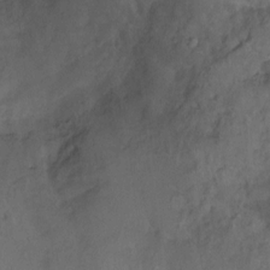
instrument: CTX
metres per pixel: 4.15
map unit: Hto
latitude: 6.5357
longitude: -35.3859
